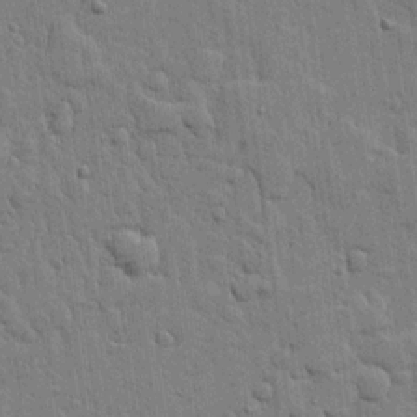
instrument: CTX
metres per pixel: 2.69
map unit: lHvf
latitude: 17.4426
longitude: -116.2900
